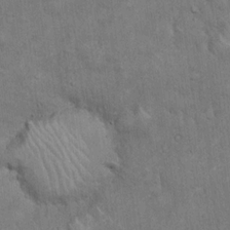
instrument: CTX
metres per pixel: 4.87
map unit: Hto
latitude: 18.3467
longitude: -61.0080
